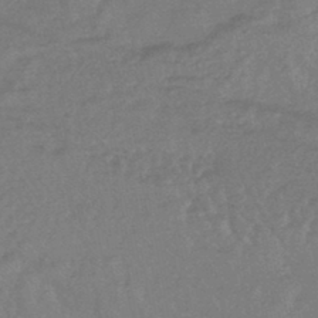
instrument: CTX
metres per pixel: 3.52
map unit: lHb
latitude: -43.8044
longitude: 80.7652
